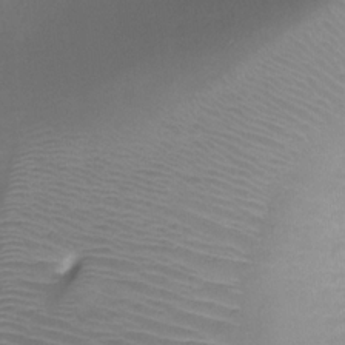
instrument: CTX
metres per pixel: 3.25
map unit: Ht
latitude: -9.0864
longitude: -39.1592
